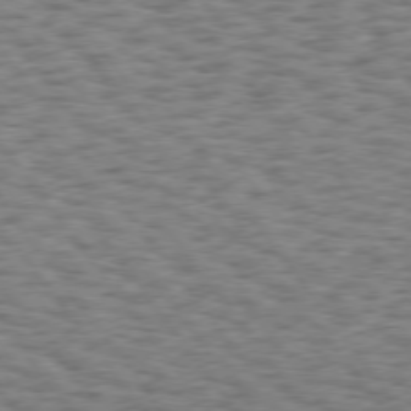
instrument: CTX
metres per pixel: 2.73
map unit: Hpe
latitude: 75.0836
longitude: -134.3656
